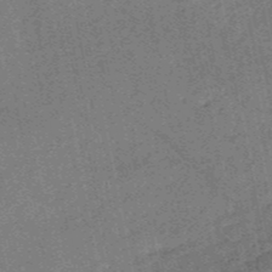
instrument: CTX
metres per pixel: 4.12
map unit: HNb
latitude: -52.4251
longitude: -49.1592
